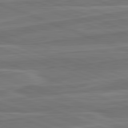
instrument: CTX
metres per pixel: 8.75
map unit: lApd
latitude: 82.3656
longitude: 140.7085
